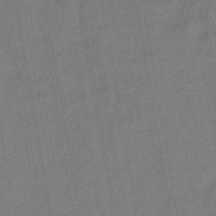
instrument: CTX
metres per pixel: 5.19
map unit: lHb
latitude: -38.1795
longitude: 74.3118
